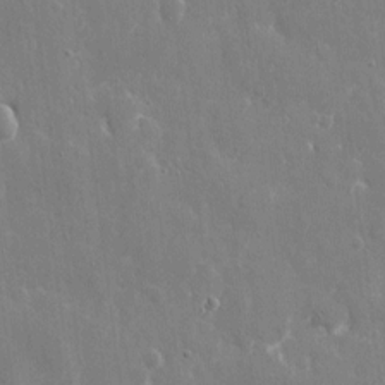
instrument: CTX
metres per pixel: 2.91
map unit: eHh
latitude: 8.9892
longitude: -70.3467
